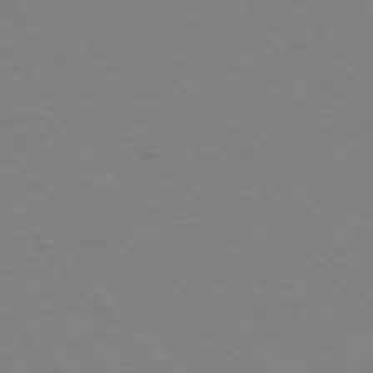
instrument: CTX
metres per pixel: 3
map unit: Ap
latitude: -76.6518
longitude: -86.4790
